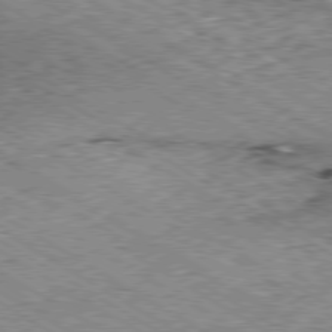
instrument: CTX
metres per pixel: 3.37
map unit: Ap
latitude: -80.1606
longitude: -50.8758
